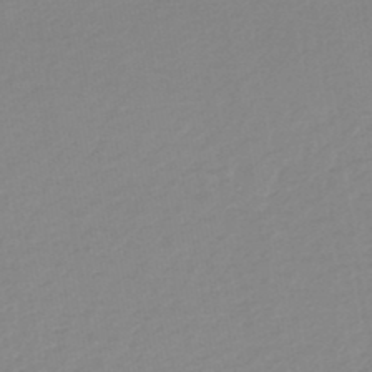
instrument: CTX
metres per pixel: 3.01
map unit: lHb
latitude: -46.5384
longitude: 57.7100
